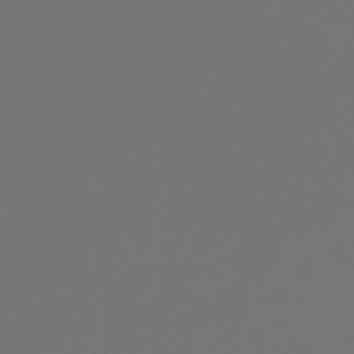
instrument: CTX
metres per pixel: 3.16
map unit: HNhu
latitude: -39.9745
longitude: 100.6329
